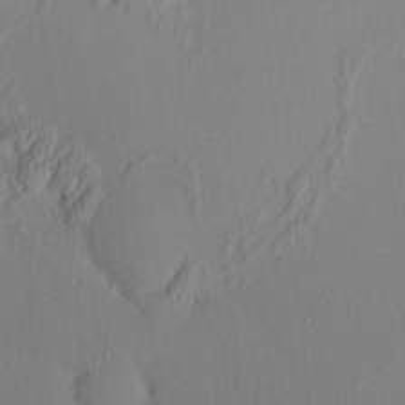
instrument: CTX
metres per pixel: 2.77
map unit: eHh
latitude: -0.6708
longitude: 17.1809
